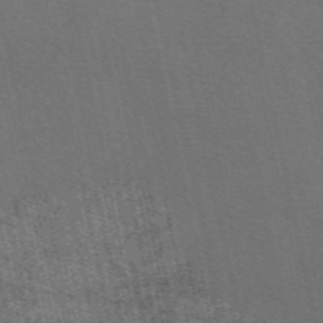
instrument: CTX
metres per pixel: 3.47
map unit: eAb
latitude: 50.8758
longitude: 112.4818
